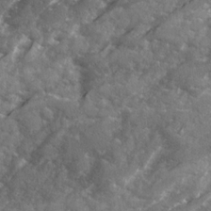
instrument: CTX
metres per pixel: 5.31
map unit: Ave
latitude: 18.7057
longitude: -130.1200
